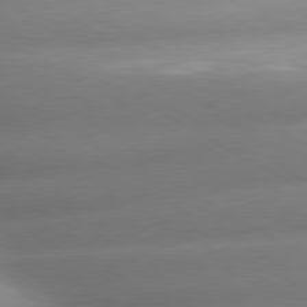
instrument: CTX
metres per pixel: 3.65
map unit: lApd
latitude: 80.1389
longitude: -158.0822
